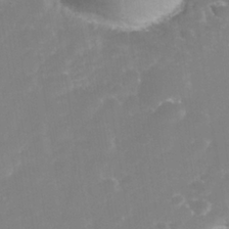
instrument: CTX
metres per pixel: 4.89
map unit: Nhe
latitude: -38.0850
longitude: -112.8569
